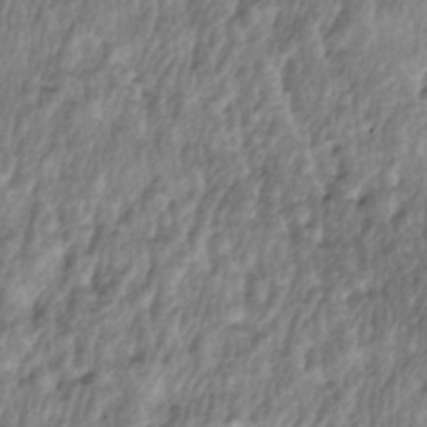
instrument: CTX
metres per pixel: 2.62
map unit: lAa
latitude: -5.3320
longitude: -125.4049
